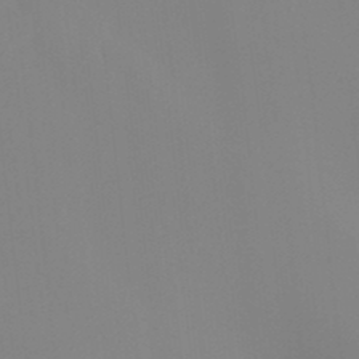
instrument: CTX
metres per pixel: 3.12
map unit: Ht
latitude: -15.0865
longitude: -55.9528
